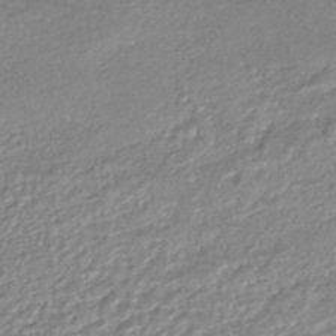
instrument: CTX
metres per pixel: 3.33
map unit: HNhu
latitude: -46.9919
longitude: 102.6330
